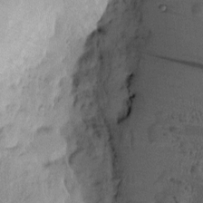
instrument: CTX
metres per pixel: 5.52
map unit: eHh
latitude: -1.4077
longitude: 16.7652
